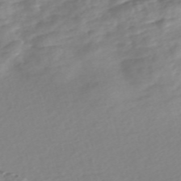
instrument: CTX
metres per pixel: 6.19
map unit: Nve
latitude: -57.8233
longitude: 57.4076
